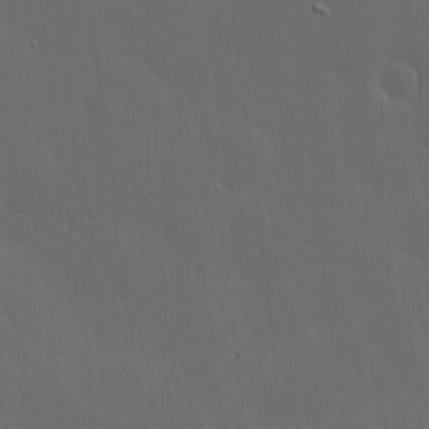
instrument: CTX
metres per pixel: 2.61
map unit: lHvf
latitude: 18.3089
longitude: -117.7450
